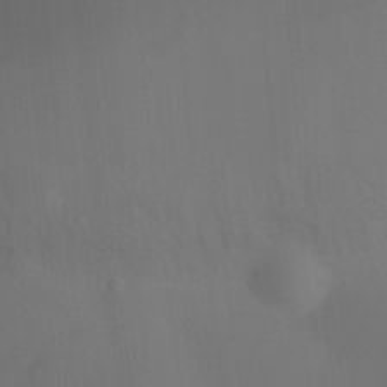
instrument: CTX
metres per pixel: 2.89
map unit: Ht
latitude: -10.1606
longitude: -29.4237
